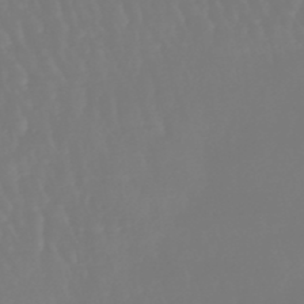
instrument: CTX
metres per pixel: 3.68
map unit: eHb
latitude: -46.5196
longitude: 79.4643
